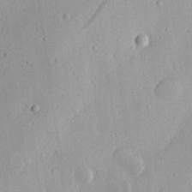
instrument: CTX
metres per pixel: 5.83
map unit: Nhu
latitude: 17.8961
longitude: -74.6679
